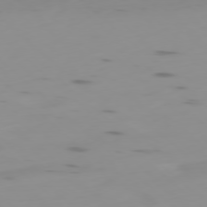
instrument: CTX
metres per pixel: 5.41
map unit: Ap
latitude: -78.1039
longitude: -64.6113
